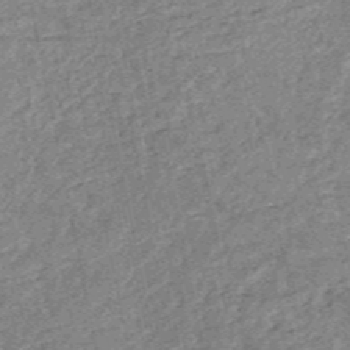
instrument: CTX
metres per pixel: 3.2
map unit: HNb
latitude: -53.1242
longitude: -49.2159
